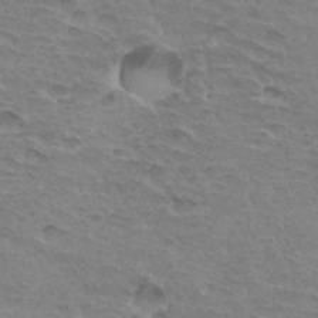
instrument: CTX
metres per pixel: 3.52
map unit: Hto
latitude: 34.0822
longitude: -45.5182
